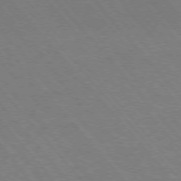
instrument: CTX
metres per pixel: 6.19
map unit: Hpe
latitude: -76.3117
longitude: -13.2159
